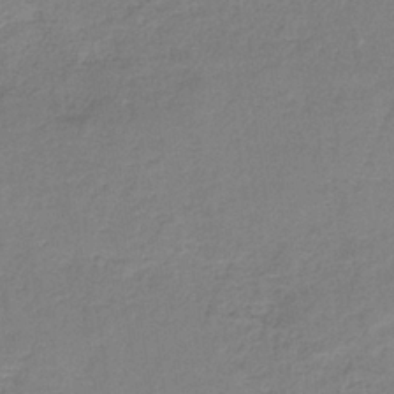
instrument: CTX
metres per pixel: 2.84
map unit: HNb
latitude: -35.3888
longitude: 58.8407
